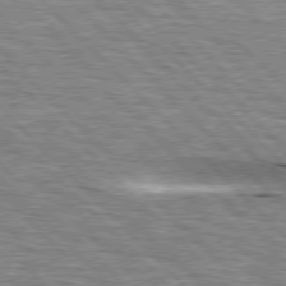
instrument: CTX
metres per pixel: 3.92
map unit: lApd
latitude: 76.6490
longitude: -58.4979
